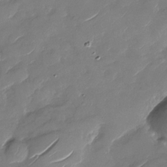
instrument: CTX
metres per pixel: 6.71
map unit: Nhu
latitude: -29.2754
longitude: -73.2915
